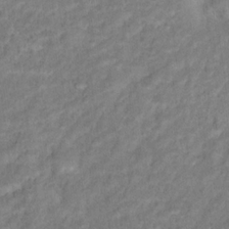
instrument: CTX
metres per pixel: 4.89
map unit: Hto
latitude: 16.5546
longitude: -40.3467
